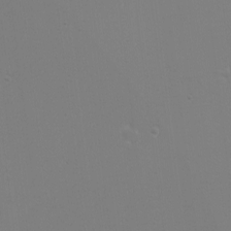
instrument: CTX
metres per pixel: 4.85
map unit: eHh
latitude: -6.2361
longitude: -83.1592
